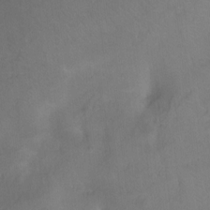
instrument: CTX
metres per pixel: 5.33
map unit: Ht
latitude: -10.0283
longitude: -39.5182
